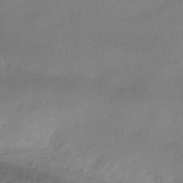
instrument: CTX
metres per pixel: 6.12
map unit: HNhu
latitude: -41.8044
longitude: 97.1998
